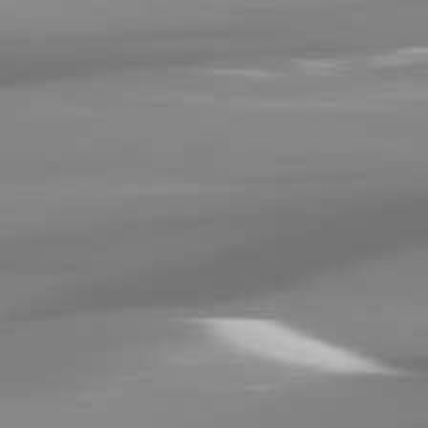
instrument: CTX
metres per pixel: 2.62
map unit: lApd
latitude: 81.5182
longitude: -139.0458
